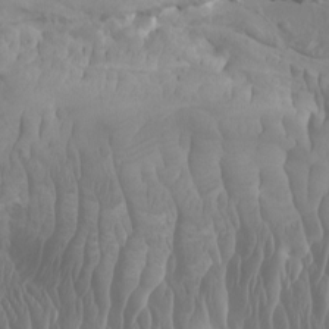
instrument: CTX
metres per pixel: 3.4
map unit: Htu
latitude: -6.1983
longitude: -75.4238
